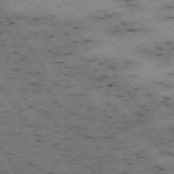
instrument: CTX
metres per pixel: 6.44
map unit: Hpe
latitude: -74.3118
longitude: 1.4833
